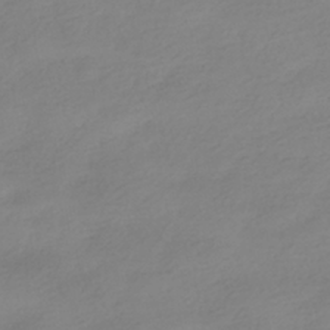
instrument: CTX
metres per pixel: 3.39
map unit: HNhu
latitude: -40.6707
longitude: 96.5574
